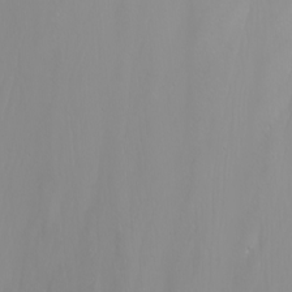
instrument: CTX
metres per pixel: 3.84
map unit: Nhu
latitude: -6.4629
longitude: -89.1404
